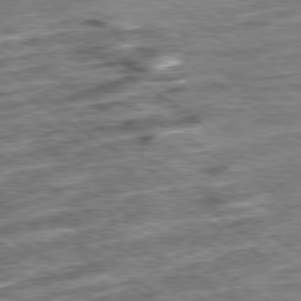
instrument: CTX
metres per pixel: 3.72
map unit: Ap
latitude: -79.4643
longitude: -49.2915
